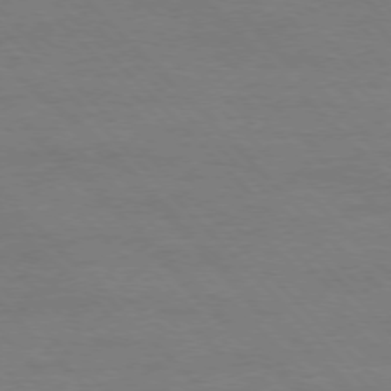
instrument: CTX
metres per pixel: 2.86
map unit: Ap
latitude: -77.2943
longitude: -87.2348
